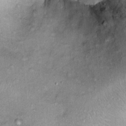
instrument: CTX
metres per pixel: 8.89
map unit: Ht
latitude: 10.1011
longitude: -37.9339
